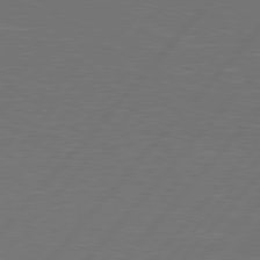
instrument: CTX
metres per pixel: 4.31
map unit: Hpe
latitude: 78.1011
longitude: -120.2712
